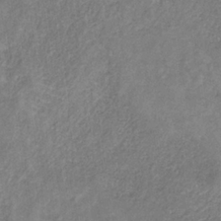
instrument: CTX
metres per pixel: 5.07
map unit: HNb
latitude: -32.5763
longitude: 59.5399
